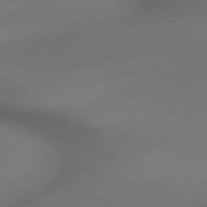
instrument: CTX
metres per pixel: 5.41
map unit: lApd
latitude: 79.6316
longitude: -173.1781
